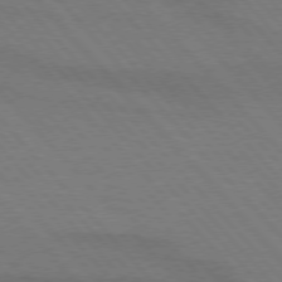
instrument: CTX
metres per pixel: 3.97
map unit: lApd
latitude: 75.4615
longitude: -81.5182
